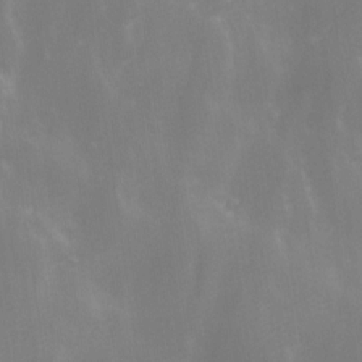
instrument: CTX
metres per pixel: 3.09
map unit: Ave
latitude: 13.3293
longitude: -104.5357
